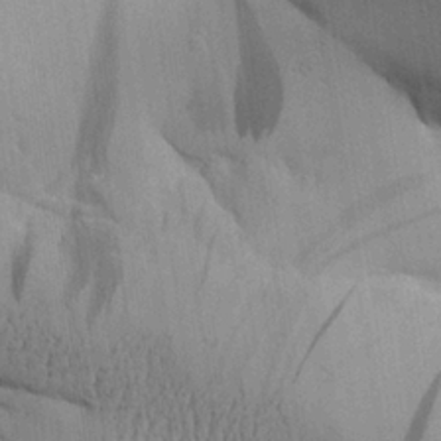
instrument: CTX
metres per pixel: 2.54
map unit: Aa
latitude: 26.8947
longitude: -129.8394
